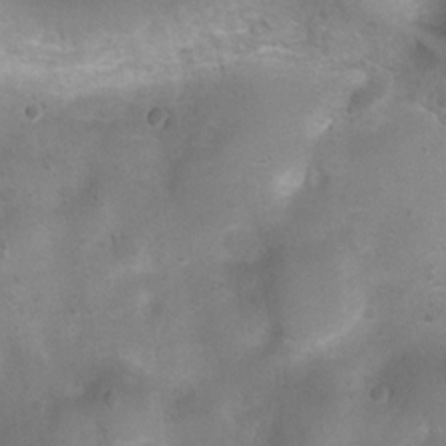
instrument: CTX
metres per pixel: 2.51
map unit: Ht
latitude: 4.7435
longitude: -21.2915
